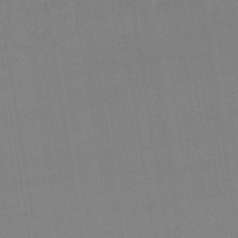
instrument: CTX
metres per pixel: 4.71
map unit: lHb
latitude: -44.3684
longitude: 76.6707
